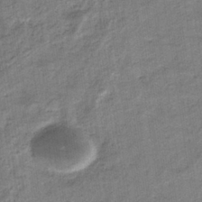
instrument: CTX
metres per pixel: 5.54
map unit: eHb
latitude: -36.4251
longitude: 77.2187
